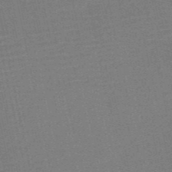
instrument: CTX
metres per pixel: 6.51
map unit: HNb
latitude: -52.1983
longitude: -47.7828
